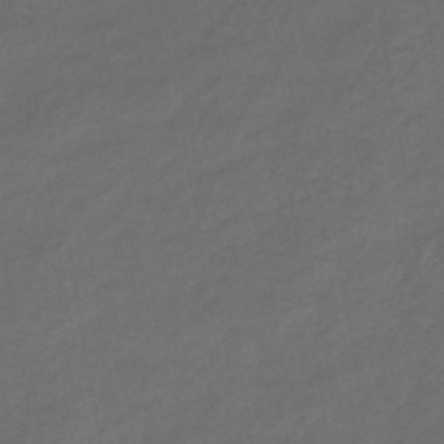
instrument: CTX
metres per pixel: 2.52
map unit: eHb
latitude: -43.4265
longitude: 86.9920
